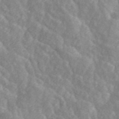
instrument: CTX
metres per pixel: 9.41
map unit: ANa
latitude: 45.3292
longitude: 23.6722
